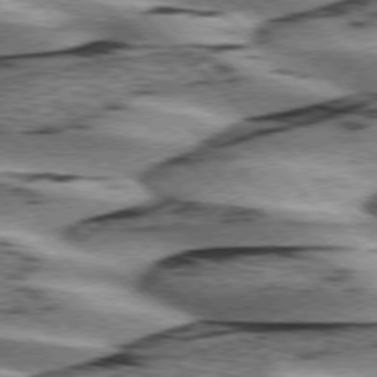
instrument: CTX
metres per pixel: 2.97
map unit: lApd
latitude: 76.1577
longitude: -79.3482
